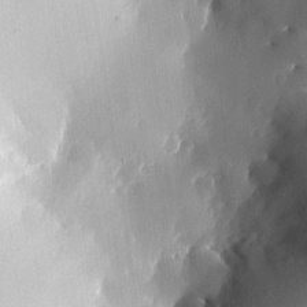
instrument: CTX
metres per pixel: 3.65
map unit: HNhu
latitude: 6.3089
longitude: 14.8408
